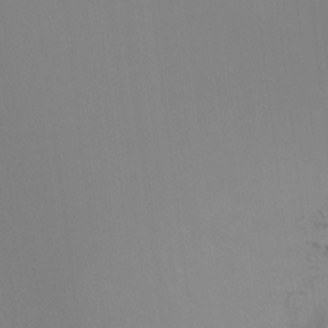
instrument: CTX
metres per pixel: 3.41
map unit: Ht
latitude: -16.3873
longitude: -47.5183
